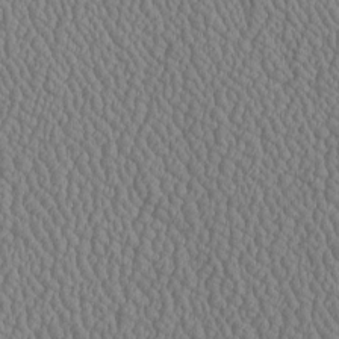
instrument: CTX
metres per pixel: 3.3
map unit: Htu
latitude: -6.5385
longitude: 156.3684
